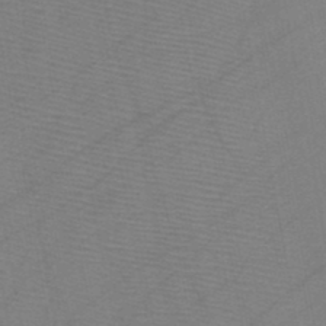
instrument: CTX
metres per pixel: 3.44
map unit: HNb
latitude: -45.8989
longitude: -40.4978
